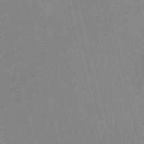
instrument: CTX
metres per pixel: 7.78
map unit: Nve
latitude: -57.8044
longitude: 63.2754
